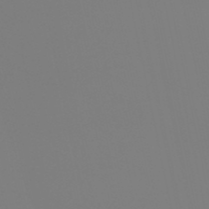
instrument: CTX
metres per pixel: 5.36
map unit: eHb
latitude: -51.0486
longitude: 76.2550
